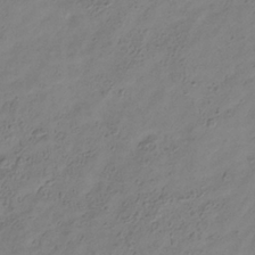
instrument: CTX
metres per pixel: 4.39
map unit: Hve
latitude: -34.8408
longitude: 89.4265
